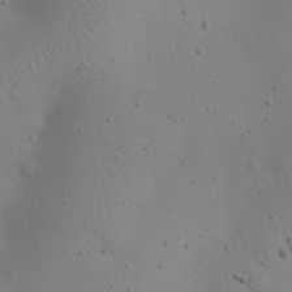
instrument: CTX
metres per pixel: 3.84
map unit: eHh
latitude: 24.8757
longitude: -70.9514
